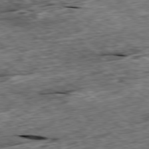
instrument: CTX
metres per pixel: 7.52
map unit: Ap
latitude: -79.4076
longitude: -85.7828
